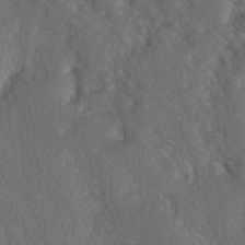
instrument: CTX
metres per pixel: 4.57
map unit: lAa
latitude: -6.6707
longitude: -126.5357
